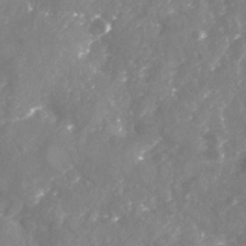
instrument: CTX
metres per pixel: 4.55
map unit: Nhu
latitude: -23.2754
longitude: -57.3859
